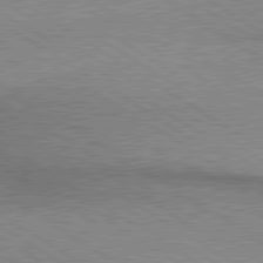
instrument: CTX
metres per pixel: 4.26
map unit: lApd
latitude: 79.9717
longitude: 167.2565
